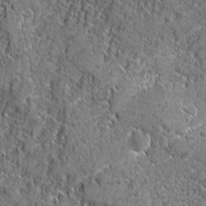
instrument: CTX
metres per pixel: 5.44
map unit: Ave
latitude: -10.3117
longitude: -119.5749
